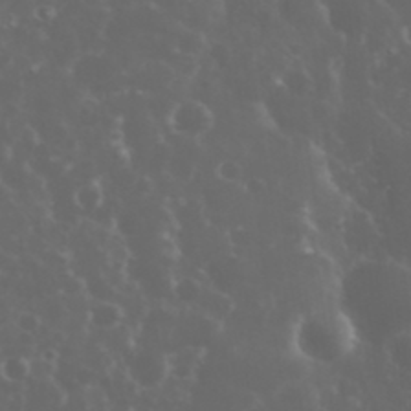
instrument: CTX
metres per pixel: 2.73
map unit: eHh
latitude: 34.4223
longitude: -59.8205
